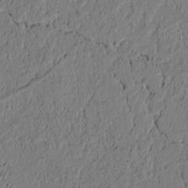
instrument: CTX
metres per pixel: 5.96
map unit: lAvf
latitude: 4.4223
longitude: 165.2187
